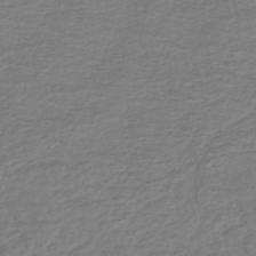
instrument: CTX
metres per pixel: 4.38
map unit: lHb
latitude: -41.6155
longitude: 70.3306
